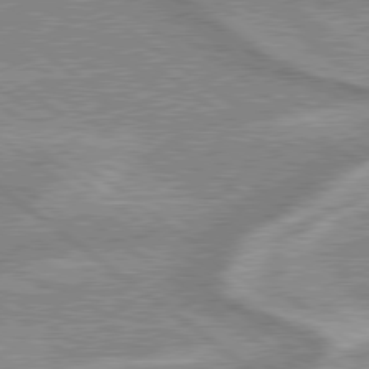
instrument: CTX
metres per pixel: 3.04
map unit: lApd
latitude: 79.2915
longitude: -168.5357
